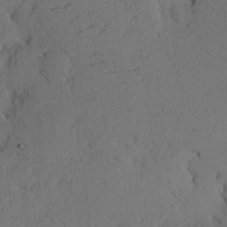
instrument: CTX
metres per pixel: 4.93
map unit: eHh
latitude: 2.8380
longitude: -78.6680
